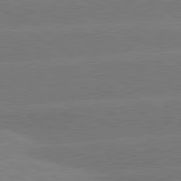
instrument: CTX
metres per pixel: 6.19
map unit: lApd
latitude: 80.9892
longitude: -149.8772
